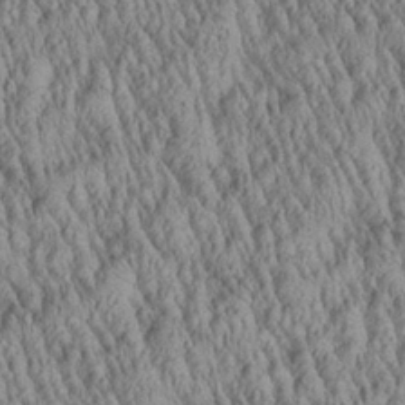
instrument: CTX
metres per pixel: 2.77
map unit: Aa
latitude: 28.3656
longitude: -136.1389
